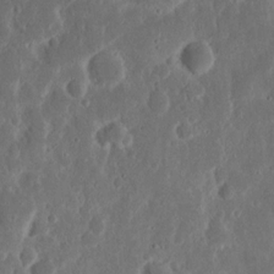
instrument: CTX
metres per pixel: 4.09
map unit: Nhu
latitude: 14.6680
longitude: -73.8584
